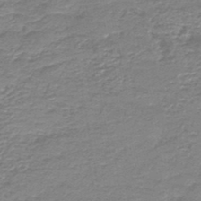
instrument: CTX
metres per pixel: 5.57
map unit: HNb
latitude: -44.4251
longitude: 50.2550
